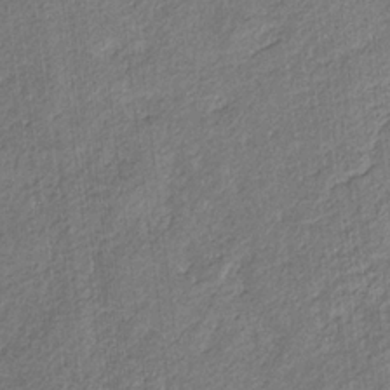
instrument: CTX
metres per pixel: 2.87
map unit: eHb
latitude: -30.3117
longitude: 66.1606
